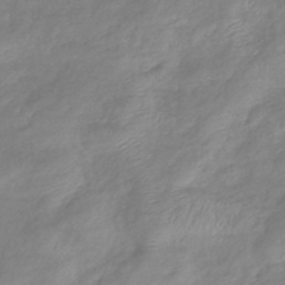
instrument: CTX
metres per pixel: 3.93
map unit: eHb
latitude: -40.6707
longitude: 81.5588
